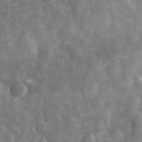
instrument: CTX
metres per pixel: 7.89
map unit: eHh
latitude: 32.0255
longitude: -71.8205
